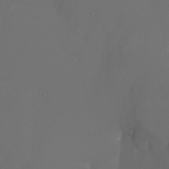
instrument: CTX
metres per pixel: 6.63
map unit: Nhu
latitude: -7.3887
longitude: -81.2915
